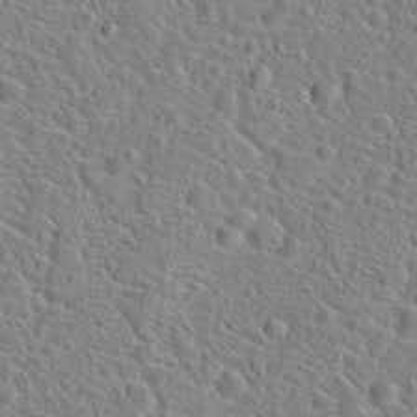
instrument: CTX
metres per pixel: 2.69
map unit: Hto
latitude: 21.3293
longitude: -45.1025
